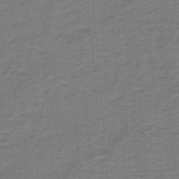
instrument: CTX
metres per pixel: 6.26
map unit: lHb
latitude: -41.3132
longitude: 54.1984
